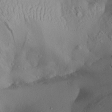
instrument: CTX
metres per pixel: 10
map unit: Aa
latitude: 29.0647
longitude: -134.1200
